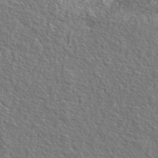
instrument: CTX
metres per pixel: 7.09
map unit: lHvf
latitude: 42.4979
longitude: -88.2901
